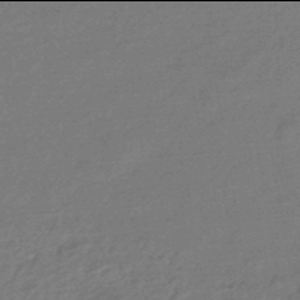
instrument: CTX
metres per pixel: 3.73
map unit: HNhu
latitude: -46.0094
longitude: 89.9745
